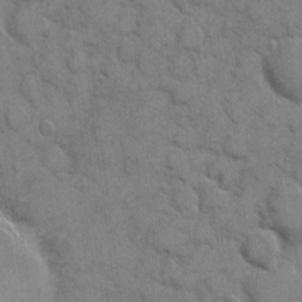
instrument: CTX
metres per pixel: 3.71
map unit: eHh
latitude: 6.5735
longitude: -65.2915
